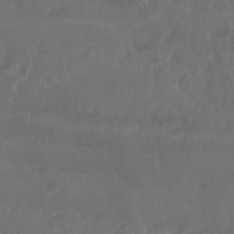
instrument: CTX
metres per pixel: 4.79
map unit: Nhu
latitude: 25.2914
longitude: -62.6113
